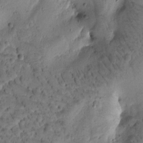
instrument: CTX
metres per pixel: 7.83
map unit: Htu
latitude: -1.4644
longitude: 170.9542
